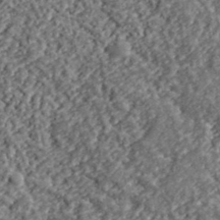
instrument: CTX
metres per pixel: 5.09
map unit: lHvf
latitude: 40.4789
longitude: -87.8772
